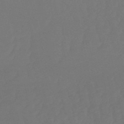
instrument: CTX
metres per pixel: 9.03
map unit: eHb
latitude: -50.6518
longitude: 77.6533
